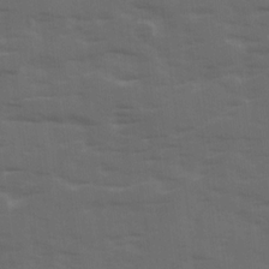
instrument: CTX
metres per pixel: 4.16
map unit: Ave
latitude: 18.8758
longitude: -130.5924
